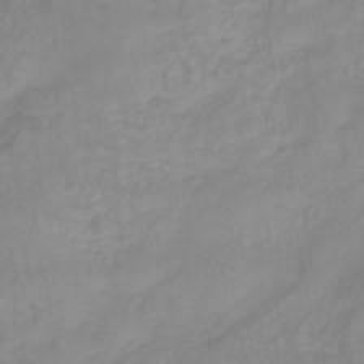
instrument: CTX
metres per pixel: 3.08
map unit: lHb
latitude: -40.4818
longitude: 65.6344
